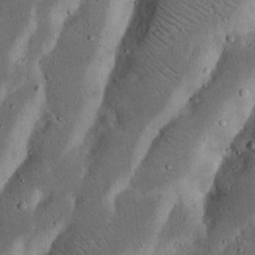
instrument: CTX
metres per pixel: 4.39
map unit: Nhu
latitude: 18.2522
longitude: -74.8947
